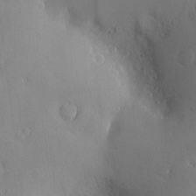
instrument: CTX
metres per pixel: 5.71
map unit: Nve
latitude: -8.6518
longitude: 173.7477
